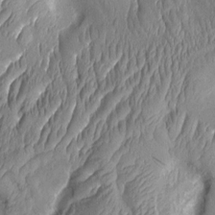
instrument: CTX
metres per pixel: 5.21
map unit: Aa
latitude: 9.0270
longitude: -131.0648
